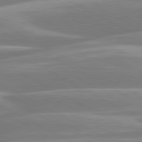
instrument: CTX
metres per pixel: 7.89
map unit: lApd
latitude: 80.7246
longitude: -129.2159
